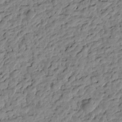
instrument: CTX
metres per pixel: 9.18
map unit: Htu
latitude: -1.0865
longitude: -179.0270
